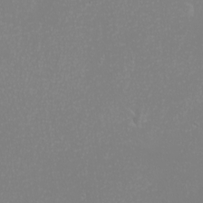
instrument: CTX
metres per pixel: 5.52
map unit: eHh
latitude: -9.3321
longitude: -70.0255
